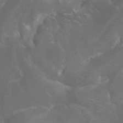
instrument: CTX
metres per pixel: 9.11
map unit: Aa
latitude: -5.8044
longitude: -72.2334
